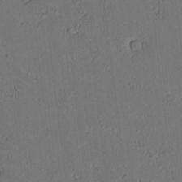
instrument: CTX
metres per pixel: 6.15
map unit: lAvf
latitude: 9.8206
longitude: 167.9178
